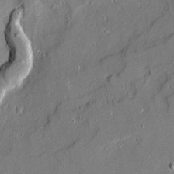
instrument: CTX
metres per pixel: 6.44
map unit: Ave
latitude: 20.8758
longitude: -128.9702
